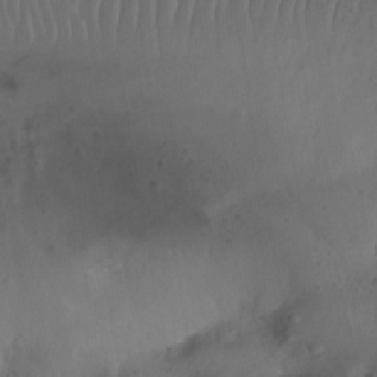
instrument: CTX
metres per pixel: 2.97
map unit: Nhu
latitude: 21.9150
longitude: -72.4979
